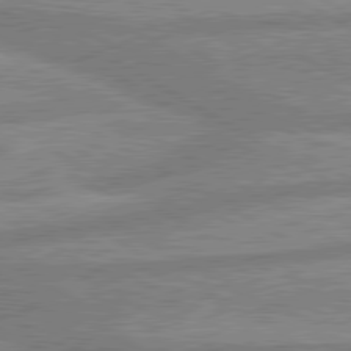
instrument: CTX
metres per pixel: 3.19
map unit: lApd
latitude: 80.1578
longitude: -171.0458
